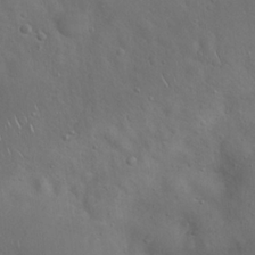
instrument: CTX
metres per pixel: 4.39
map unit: Hto
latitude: 17.8205
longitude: -53.1403
